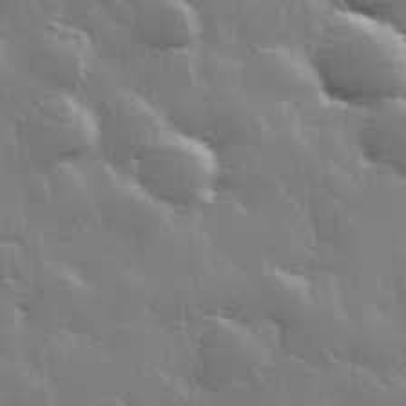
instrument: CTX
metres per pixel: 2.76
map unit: Hve
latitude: 28.8191
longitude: 148.0094
